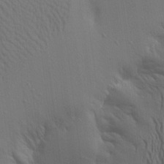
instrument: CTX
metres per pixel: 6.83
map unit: Aa
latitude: 15.6505
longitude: -147.3104
